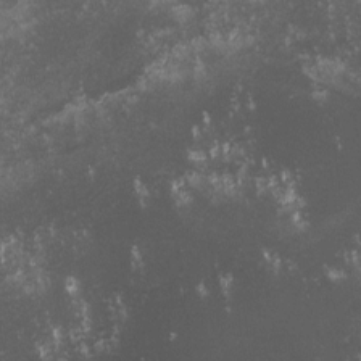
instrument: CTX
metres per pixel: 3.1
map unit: lHvf
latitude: -13.2376
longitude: -103.6127
